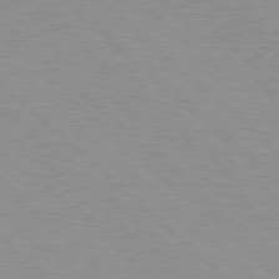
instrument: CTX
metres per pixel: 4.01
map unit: Hpe
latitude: 77.9528
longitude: -153.8206
